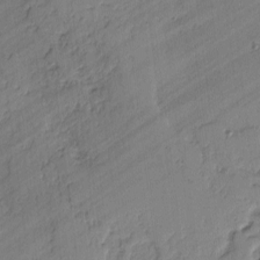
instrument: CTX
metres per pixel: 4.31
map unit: lAvf
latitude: -2.1605
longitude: -105.7828
